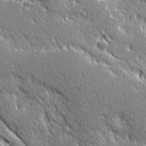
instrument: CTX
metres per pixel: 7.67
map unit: Ave
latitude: 20.6113
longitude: -136.0255
